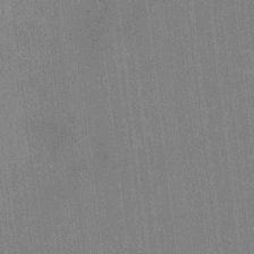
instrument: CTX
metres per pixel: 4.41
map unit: Ht
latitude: -5.4454
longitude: -19.7071
